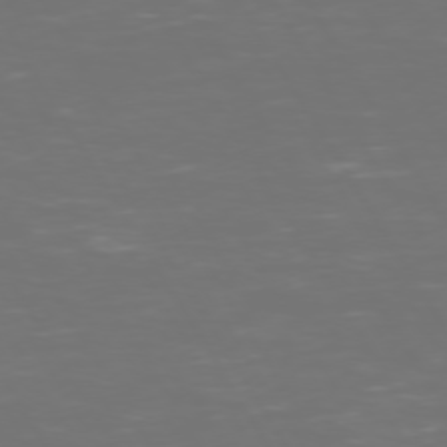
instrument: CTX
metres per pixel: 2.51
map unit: Hpe
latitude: 72.6113
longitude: -126.6869
